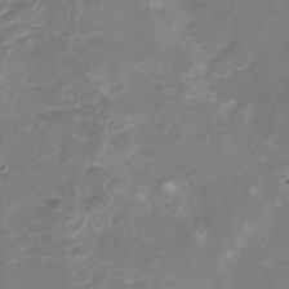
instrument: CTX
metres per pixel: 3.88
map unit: Nhu
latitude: -17.7100
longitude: -56.8380
